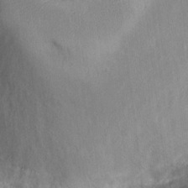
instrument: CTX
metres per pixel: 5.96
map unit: eHh
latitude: 12.5357
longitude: -63.9528
